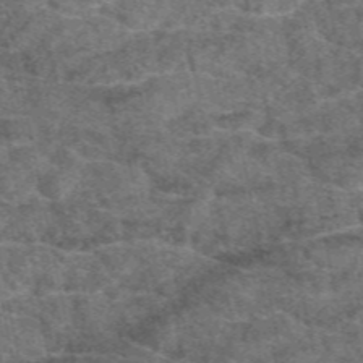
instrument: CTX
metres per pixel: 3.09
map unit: eAb
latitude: 48.8191
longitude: 107.9178
